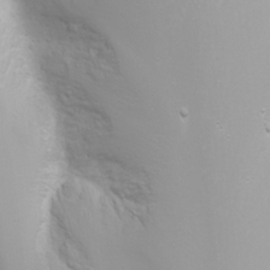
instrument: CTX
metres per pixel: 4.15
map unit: Nhu
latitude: -4.8408
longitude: -74.0444
